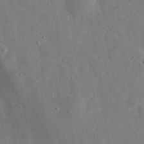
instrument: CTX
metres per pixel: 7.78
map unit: eHh
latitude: 31.2726
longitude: -76.7057
